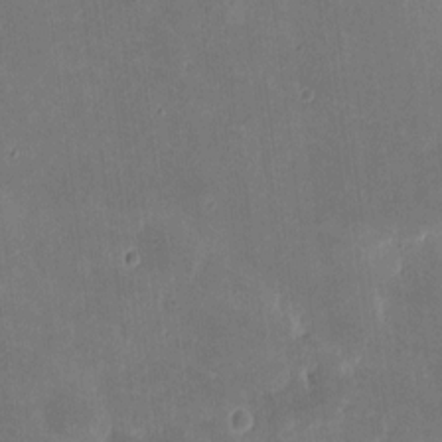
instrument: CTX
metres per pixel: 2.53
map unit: eHh
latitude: 8.5924
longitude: -74.1200
